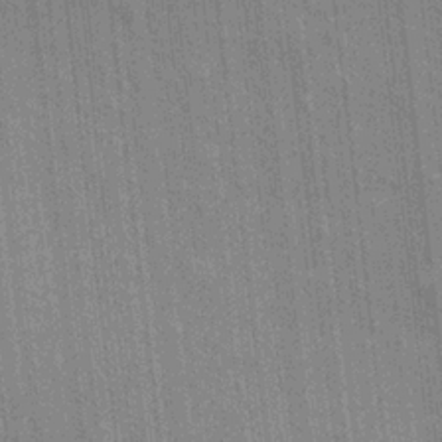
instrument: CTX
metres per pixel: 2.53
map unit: eHh
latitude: 4.9325
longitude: -74.4601
